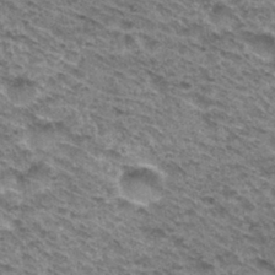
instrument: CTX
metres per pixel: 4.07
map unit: Hto
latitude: 31.7261
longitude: -46.7624
